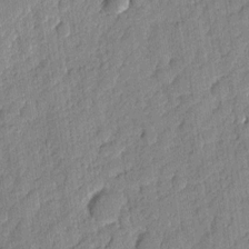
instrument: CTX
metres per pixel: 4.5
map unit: eHh
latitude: 6.4601
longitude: -75.7261
